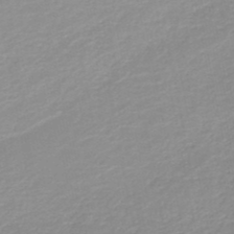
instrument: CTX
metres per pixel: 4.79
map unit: HNb
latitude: -48.8786
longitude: -44.2522
